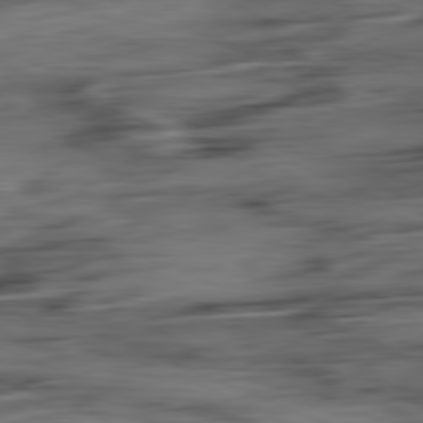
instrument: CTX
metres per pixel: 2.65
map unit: Ap
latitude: -81.5021
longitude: -80.7435
